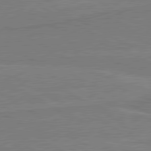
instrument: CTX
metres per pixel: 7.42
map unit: lApd
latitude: 80.7624
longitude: 168.0283
